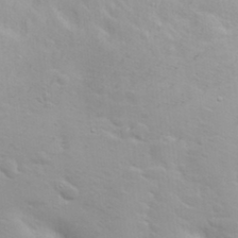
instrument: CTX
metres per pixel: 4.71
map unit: eHh
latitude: 31.8962
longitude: -61.5182
